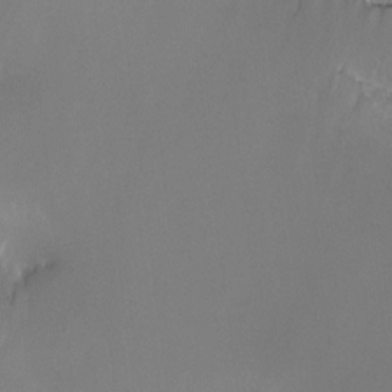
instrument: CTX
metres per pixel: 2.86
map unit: HNhu
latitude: 0.8569
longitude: -3.2348
